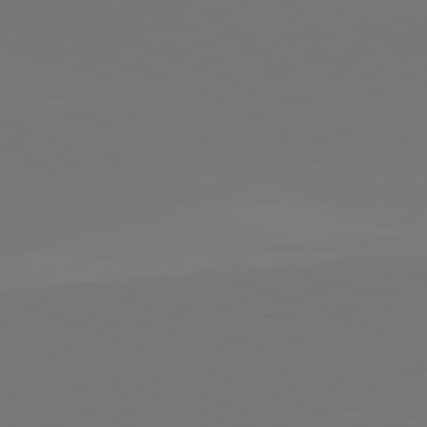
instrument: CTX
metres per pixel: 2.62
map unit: lApd
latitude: 82.1011
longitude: 145.6911
